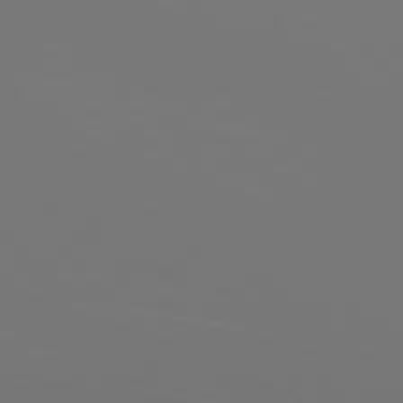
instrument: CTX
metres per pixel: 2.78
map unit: Hpe
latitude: 76.9513
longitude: -136.4790
